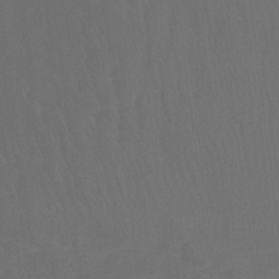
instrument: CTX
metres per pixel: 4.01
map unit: Ht
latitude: -9.9178
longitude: -35.1781
